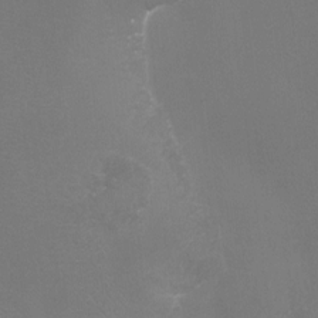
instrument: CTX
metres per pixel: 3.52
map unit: Htu
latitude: -7.2376
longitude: -33.1403
